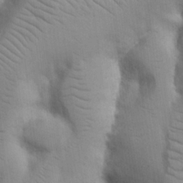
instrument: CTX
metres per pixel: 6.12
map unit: Nhu
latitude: 19.8772
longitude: -74.0255
